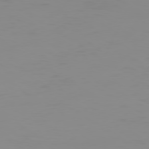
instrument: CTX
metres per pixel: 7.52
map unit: Ap
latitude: -79.5588
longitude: -93.6316
